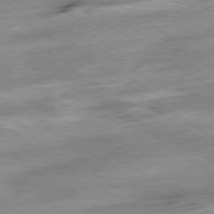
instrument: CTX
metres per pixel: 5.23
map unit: Hpe
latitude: -79.1620
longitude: -16.2900
